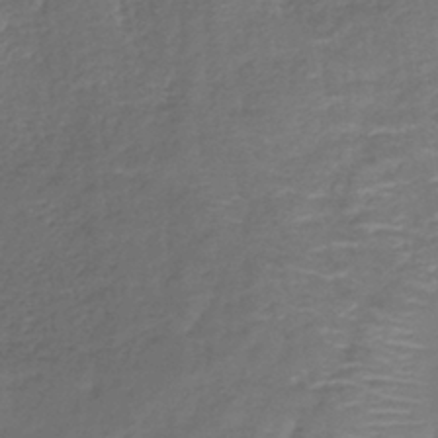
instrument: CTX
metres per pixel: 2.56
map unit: lHb
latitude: -39.4455
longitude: 73.7100
